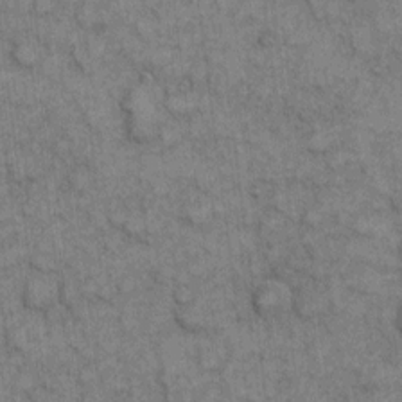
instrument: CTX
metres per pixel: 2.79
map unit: eHh
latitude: 7.5938
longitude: -64.4979
